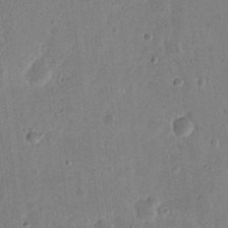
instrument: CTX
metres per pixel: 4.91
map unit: eHh
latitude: 21.3482
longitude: -69.0837
